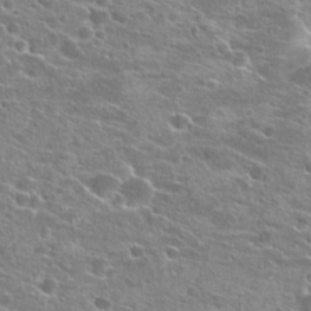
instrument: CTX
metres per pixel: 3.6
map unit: Hto
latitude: 23.1781
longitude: -41.0647
